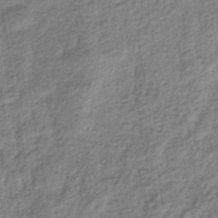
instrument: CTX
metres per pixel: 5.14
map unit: eHb
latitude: -37.1053
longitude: 79.7477
